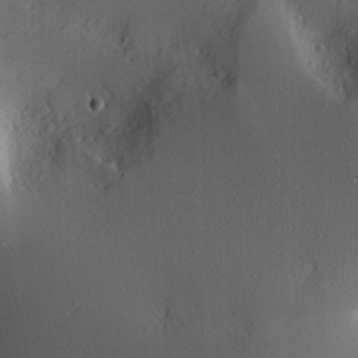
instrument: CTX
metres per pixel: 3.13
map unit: Nve
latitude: -8.6707
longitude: 175.0108
